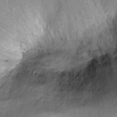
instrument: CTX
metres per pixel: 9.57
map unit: Ht
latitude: -1.9745
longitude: -14.2145
